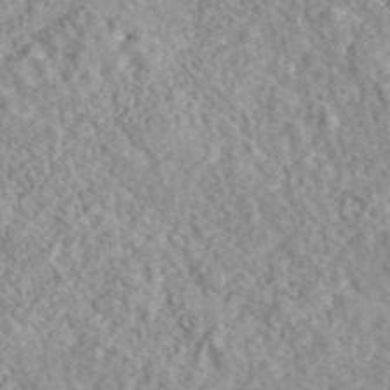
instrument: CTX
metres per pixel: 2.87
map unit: eAb
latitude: 44.1011
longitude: 116.9163
